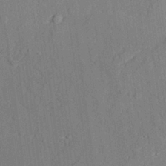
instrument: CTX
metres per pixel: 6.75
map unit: lAvf
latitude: 28.4601
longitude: -108.9324
